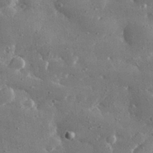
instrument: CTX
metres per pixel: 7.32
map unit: lHvf
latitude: 31.1592
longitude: -88.8380
